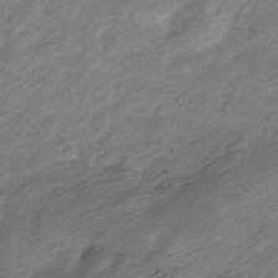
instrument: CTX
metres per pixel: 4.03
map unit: Nve
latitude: -23.7478
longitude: 107.3699
